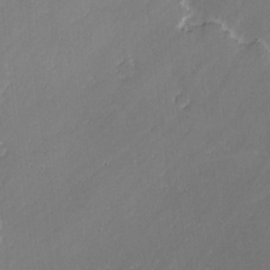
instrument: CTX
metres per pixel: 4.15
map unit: lAvf
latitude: -1.6155
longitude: -106.7057
